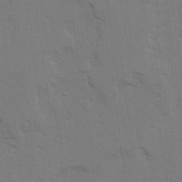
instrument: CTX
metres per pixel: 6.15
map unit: Ave
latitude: 23.5560
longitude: -130.5546
